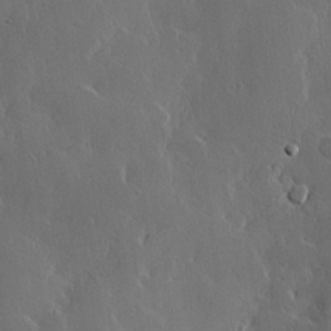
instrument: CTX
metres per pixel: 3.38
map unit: Hve
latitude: 22.6868
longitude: 146.2550
